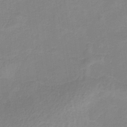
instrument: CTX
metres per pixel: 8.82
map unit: HNb
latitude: -33.4077
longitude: 55.0676
